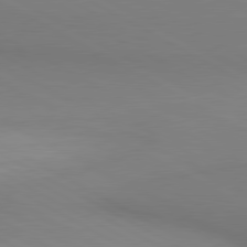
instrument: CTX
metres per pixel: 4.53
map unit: lApd
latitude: 80.5924
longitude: 146.1983
